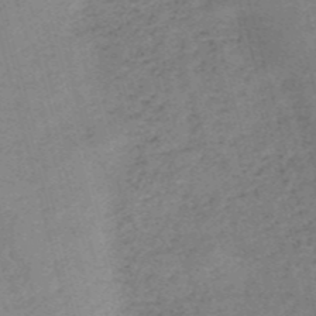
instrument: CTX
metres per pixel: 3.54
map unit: HNb
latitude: -53.8800
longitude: -46.8947
